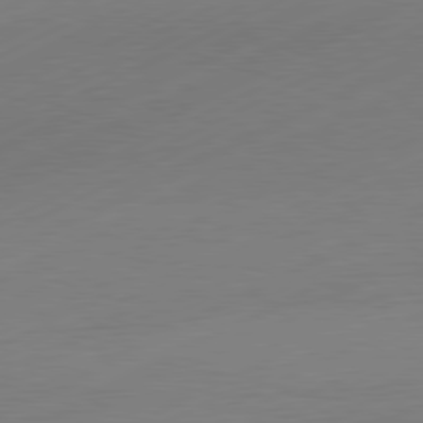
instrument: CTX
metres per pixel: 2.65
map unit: Hpe
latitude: -81.7100
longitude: 12.9164
